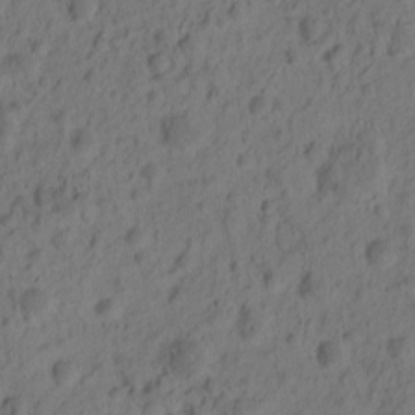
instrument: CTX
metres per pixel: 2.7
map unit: eHh
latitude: -0.8030
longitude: 16.3496
